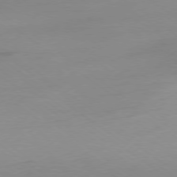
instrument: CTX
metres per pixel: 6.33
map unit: Ap
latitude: -79.0108
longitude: -65.2537
